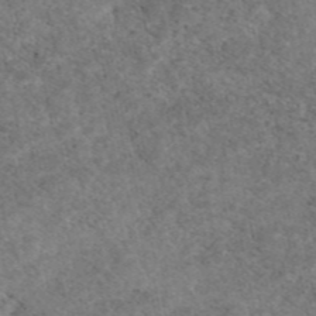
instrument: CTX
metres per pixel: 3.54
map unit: eAb
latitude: 46.6302
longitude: 115.7855
